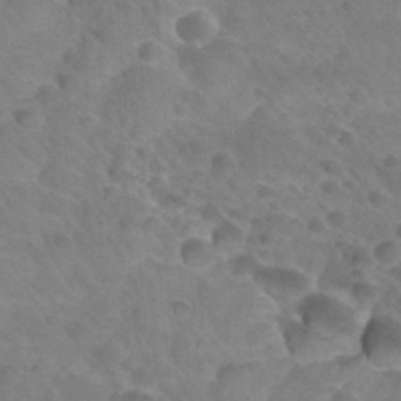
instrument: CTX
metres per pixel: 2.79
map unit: Nhu
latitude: 26.5357
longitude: -54.5546
